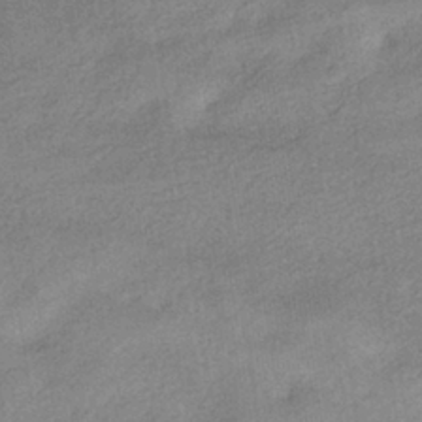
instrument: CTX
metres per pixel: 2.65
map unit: HNhu
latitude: -40.5385
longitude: 96.1606
